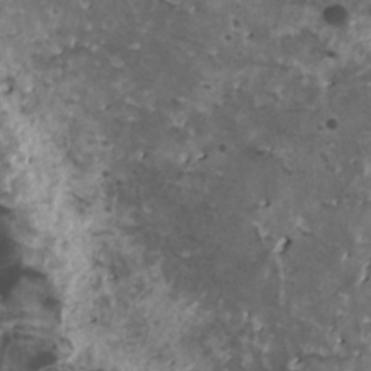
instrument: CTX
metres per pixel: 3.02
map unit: HNhu
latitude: 3.3292
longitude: 5.8044
